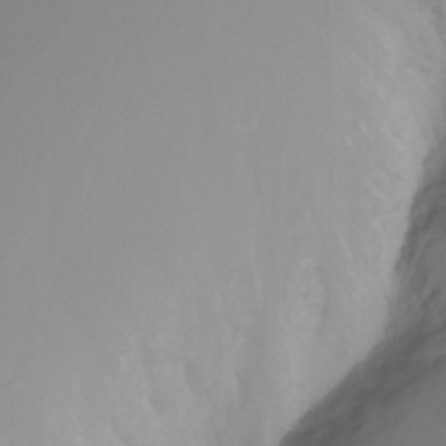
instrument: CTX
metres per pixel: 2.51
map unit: Nhu
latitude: -4.7274
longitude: -77.1214
